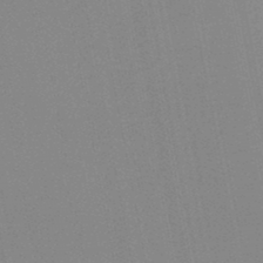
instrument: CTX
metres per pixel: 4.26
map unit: HNb
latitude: -45.3699
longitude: 55.6911
